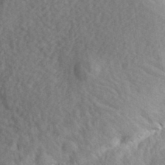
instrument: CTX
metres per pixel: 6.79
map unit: eHh
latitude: 35.9717
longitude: -80.3656
